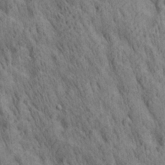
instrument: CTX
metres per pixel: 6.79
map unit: lAa
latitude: 21.5749
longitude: -138.6490
